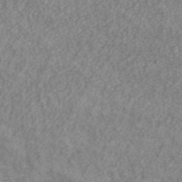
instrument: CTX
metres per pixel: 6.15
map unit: ANa
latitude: 37.6127
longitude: 20.4440
